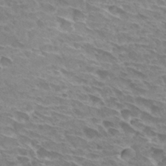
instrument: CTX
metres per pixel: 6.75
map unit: Hto
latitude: 30.4979
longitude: -42.1578
